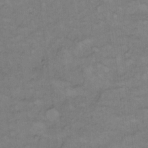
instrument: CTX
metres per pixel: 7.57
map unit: Hto
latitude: 7.6127
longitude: -60.8002
